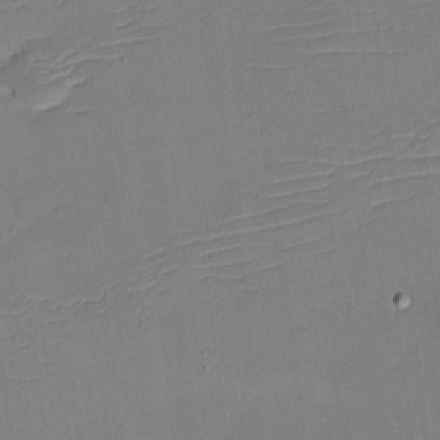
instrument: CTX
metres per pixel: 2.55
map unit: eHh
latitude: -4.2172
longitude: -79.8961
